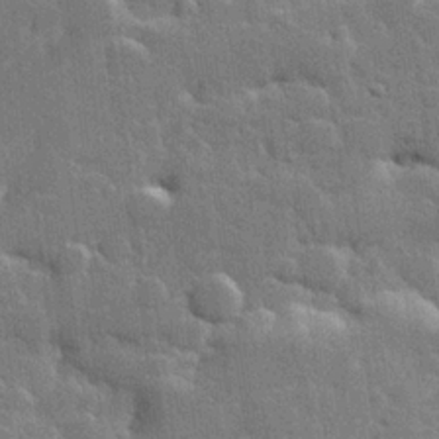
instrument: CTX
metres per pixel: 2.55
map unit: Hve
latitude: 25.2725
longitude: 149.4077
